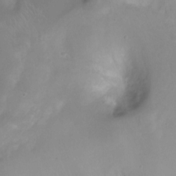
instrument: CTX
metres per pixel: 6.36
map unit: Ht
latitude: -10.6519
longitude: -39.7638
